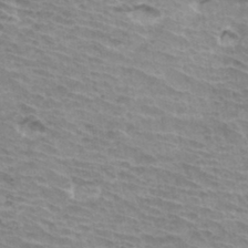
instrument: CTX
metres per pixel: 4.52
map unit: Hto
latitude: 33.8583
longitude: -43.1403
